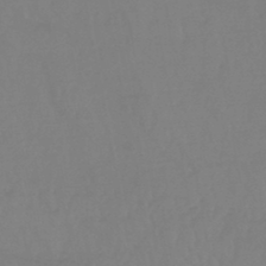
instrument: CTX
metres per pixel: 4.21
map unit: eHb
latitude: -45.9556
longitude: 84.9163
